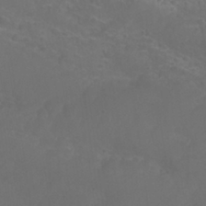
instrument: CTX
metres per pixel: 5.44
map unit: Nhu
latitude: 28.1955
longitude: -55.4237
